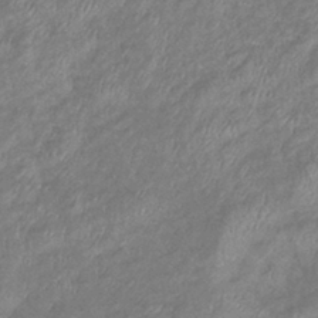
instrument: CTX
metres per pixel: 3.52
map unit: eHb
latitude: -38.6330
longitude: 76.0472
